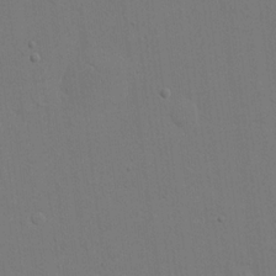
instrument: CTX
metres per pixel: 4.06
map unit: eHh
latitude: 18.7057
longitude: -69.1781
